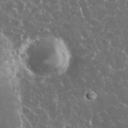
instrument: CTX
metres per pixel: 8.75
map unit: eHh
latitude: 34.1955
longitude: -60.4979
